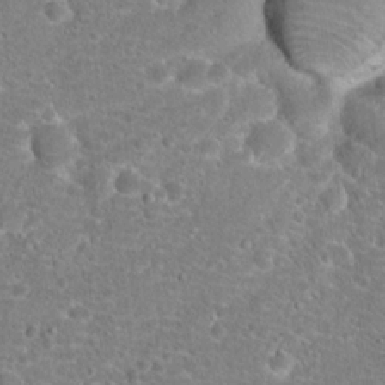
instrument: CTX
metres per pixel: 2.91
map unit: Hto
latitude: 18.6112
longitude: -41.2725
